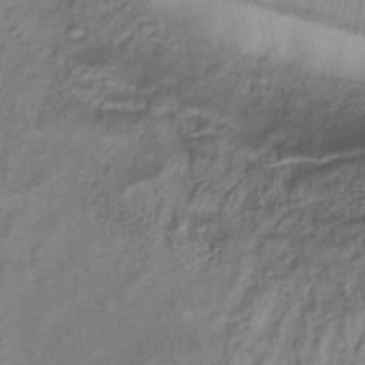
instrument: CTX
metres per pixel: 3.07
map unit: lHb
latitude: -33.6911
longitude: 65.3510
